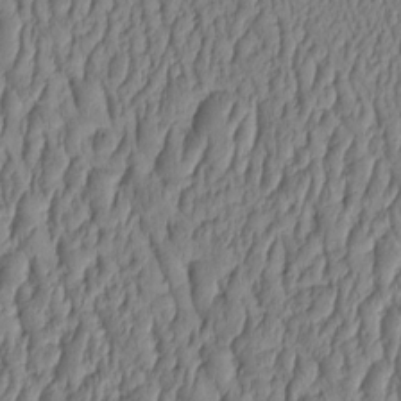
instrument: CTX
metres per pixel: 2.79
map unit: HNhu
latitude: -3.1431
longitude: 13.7856
